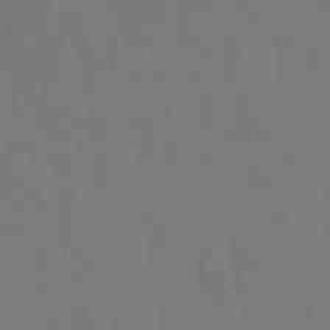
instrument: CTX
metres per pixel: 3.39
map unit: Hto
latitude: 0.1011
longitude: -34.3278
